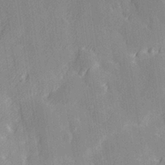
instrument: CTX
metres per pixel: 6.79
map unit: Hve
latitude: 27.5371
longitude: 145.1053
